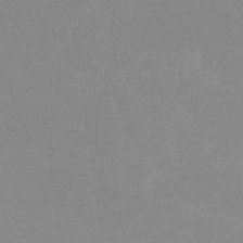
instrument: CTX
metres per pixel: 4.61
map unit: lHb
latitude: -33.6155
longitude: 69.8800
